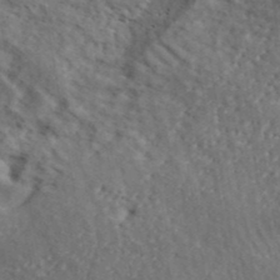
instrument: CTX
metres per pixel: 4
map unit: lHvf
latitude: 40.8380
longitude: -87.4993
